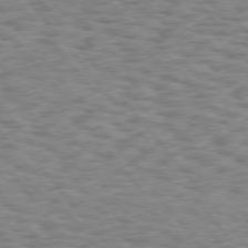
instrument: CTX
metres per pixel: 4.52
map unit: Hpe
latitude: 75.6883
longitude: -134.9702
